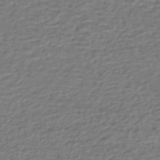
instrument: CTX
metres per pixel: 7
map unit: HNhu
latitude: -42.8596
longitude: 101.5021
